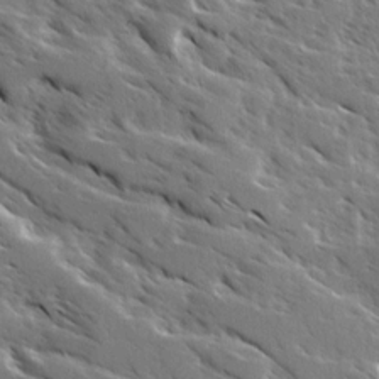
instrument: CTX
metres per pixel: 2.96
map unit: Ave
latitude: 16.4790
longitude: -130.7058
